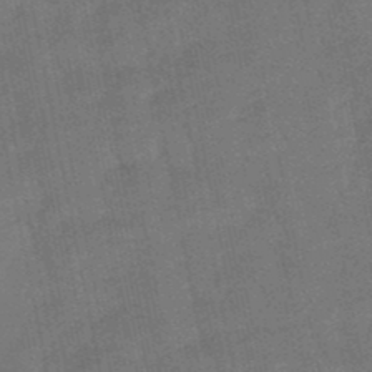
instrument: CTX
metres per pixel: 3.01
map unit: eHb
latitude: -49.9367
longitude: 78.1605
